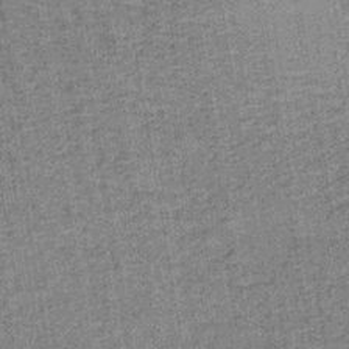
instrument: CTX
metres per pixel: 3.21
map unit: lHb
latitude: -39.1620
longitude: 60.7274
